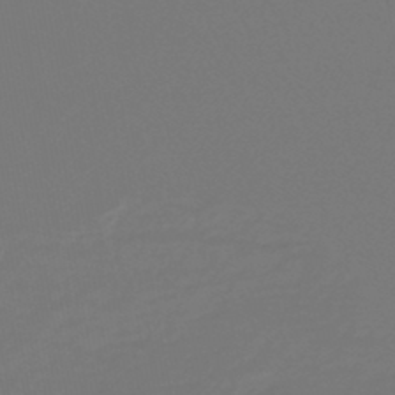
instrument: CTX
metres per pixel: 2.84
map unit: lHb
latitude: -46.8408
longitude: 75.6155
